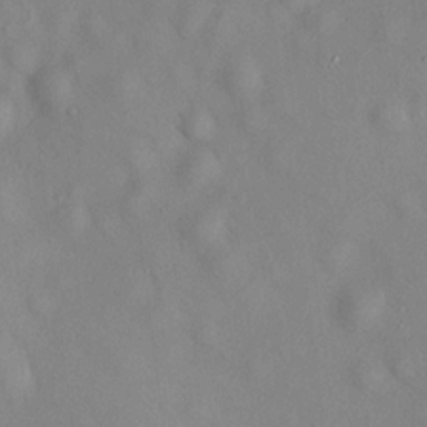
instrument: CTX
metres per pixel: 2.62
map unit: HNhu
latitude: 12.2523
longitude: 11.4832
